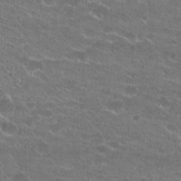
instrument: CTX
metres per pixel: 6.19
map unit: Hto
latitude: 22.5924
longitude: -43.5371
